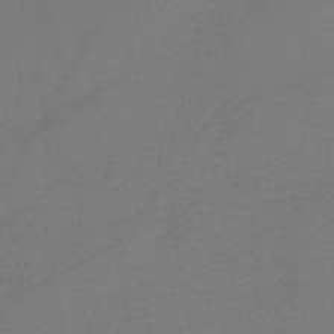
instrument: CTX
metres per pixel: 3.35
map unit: lHb
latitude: -42.5006
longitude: 76.5763
